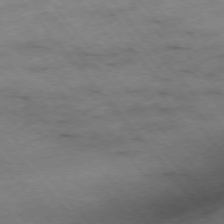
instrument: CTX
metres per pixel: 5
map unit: Hpe
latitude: -76.6141
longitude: -18.5545
